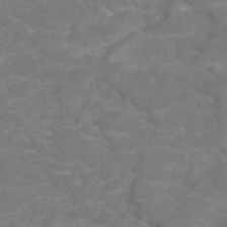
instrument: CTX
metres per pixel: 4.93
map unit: ANa
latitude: 36.6302
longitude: 14.0283
